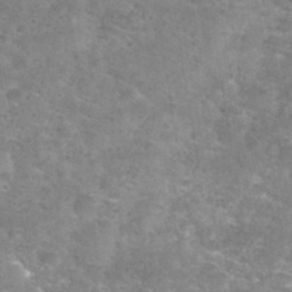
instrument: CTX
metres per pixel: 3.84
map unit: Nhu
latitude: 30.4601
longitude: -49.3860
